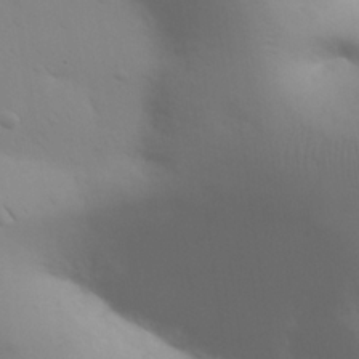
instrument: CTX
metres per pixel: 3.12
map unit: eHh
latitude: 25.1970
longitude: -65.8583
